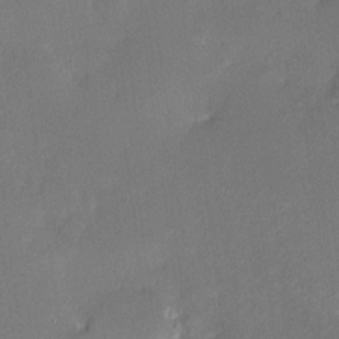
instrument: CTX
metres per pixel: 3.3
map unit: HNhu
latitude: 7.3671
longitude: 3.1053
